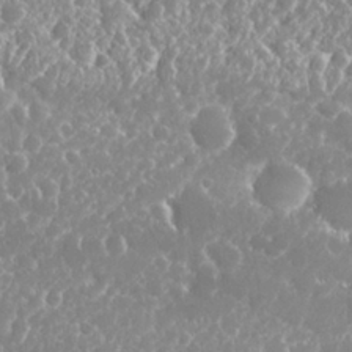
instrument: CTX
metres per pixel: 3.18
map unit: Nhu
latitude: 26.1956
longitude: -60.7057
